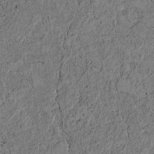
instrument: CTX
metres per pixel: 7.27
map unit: lAvf
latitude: 6.5924
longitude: 163.8611
